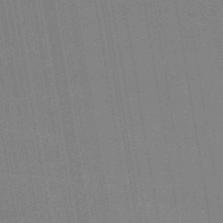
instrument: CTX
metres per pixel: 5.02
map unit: lHb
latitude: -48.2551
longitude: 73.7666
